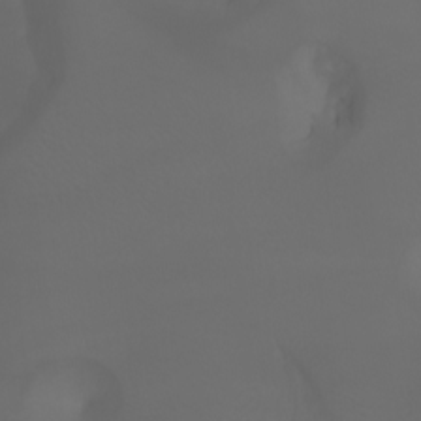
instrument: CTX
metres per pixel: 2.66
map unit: Aa
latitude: -7.5021
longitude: -73.0459
